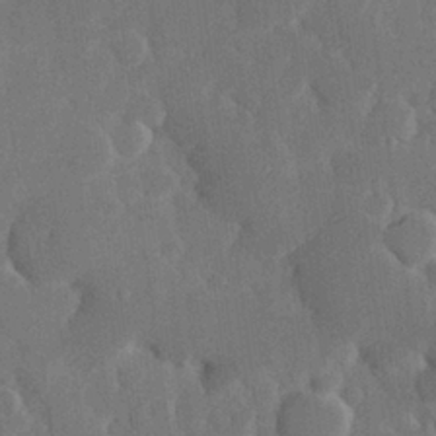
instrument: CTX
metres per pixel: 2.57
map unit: Hve
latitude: 25.8961
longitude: 150.1039
